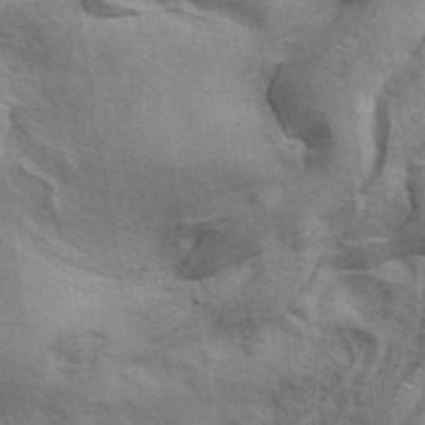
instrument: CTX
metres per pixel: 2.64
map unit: ANa
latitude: 42.4034
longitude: 17.4644
